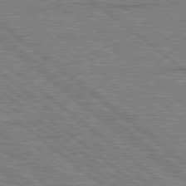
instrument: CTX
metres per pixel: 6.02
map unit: Hpe
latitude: 78.9703
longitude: -168.1200
